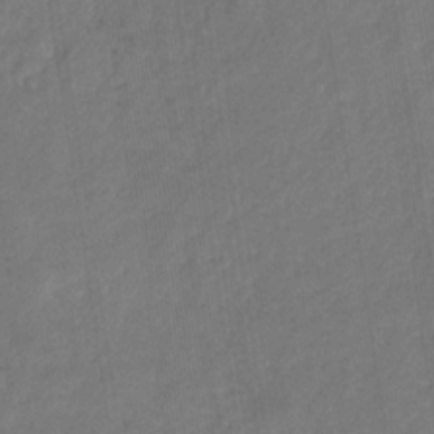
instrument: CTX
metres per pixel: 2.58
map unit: eHb
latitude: -30.7085
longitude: 71.6155
